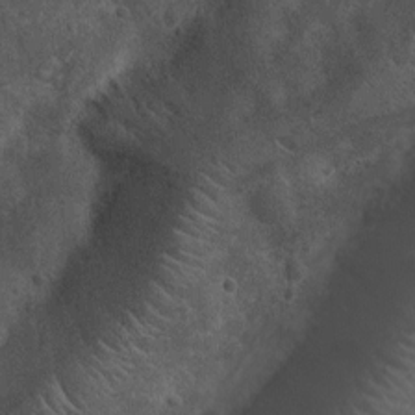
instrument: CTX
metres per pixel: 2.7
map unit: Nhu
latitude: 7.0080
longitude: -22.6112
